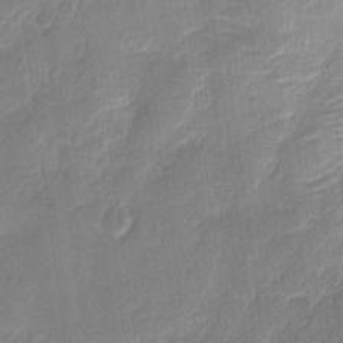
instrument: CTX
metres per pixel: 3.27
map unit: eHh
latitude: 10.6491
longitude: -68.5546
